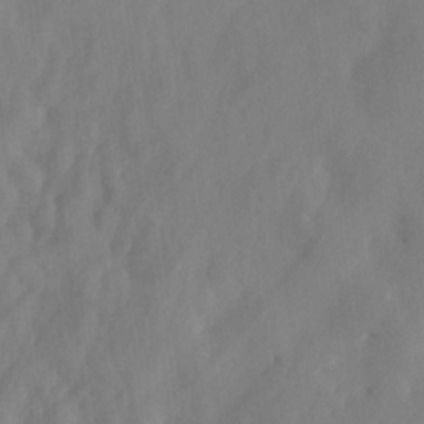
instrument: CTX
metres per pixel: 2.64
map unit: HNhu
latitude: 3.7449
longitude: -6.5924
